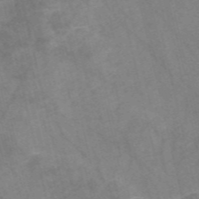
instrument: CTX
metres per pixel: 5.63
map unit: Nve
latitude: -57.0108
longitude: 54.3306
